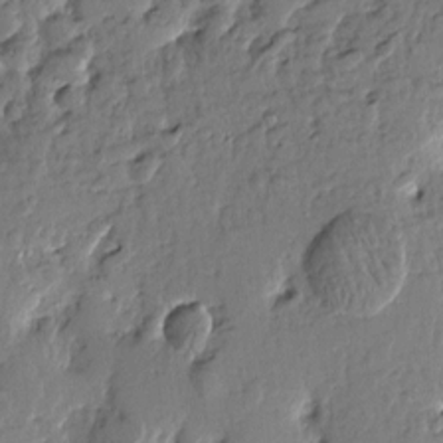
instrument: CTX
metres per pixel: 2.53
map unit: Htu
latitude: -1.7667
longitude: -179.7072
